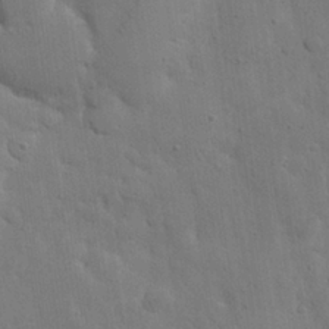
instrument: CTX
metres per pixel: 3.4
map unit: Nhu
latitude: 26.4601
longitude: -73.0459
